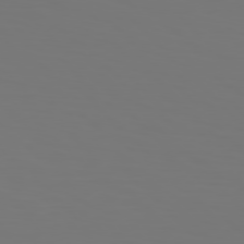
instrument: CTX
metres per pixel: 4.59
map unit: Hpe
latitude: 76.8380
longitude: -133.9717
